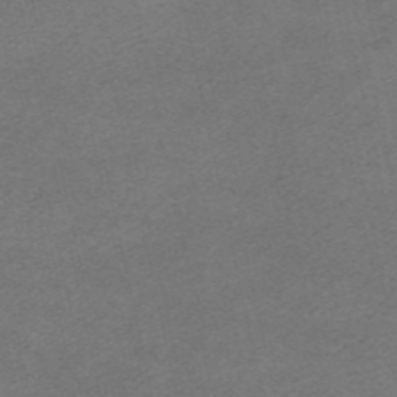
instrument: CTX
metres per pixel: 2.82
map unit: HNhu
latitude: -40.1795
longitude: 104.0094
